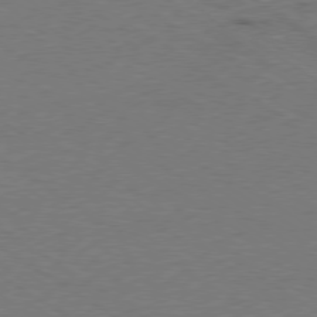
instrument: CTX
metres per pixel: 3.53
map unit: Ap
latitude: -79.5210
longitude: -52.2523
